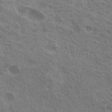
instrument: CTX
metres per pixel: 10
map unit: Hto
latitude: 21.7261
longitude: -38.5735
